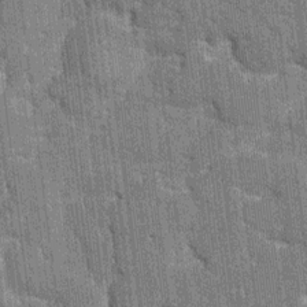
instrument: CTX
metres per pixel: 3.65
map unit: HNhu
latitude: 7.3860
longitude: -5.9150
